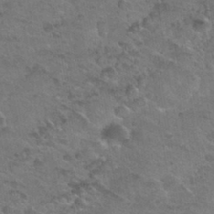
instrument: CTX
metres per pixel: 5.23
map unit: Nhu
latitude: 31.3104
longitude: -53.4238
